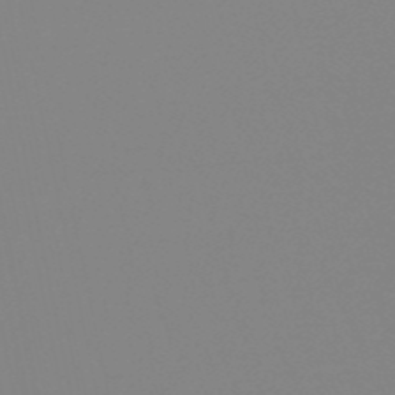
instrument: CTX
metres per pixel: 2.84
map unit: eHb
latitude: -50.2928
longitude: 73.5966
